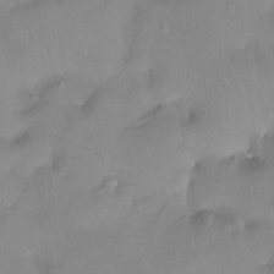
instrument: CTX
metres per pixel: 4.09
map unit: Htu
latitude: -13.7856
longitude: -46.0444
